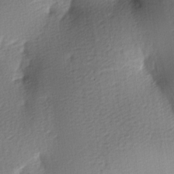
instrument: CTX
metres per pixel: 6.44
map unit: lAa
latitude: -9.2565
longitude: -125.6882
